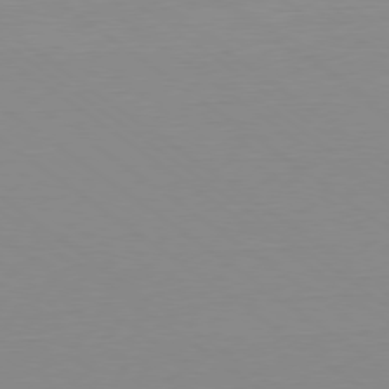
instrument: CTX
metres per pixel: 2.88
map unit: Ap
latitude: -79.2565
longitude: -55.7638
